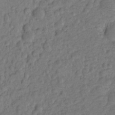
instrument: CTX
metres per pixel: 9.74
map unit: eHh
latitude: -1.4266
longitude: 15.1620
